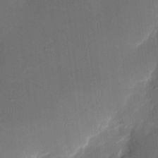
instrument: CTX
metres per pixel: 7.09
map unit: eHh
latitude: 5.4615
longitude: -68.5924
